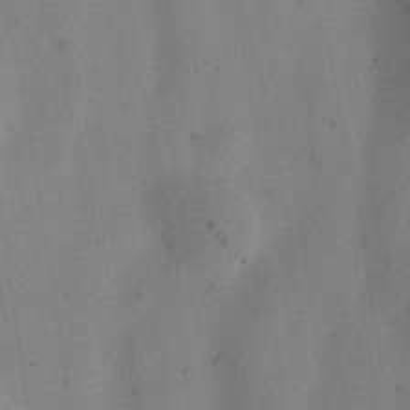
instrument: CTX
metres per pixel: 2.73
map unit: Ht
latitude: 11.9339
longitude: -74.4979
